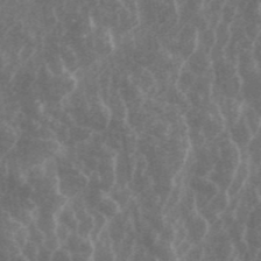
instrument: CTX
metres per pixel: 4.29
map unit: ANa
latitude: 43.2726
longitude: 16.1795
